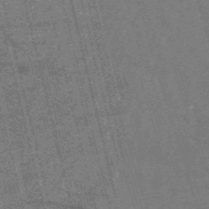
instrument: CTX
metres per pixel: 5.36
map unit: HNb
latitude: -53.5399
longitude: -42.9703
